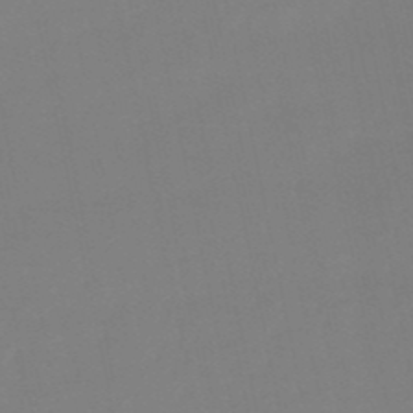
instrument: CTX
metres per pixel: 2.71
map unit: eHb
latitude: -50.1417
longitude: 77.4265
